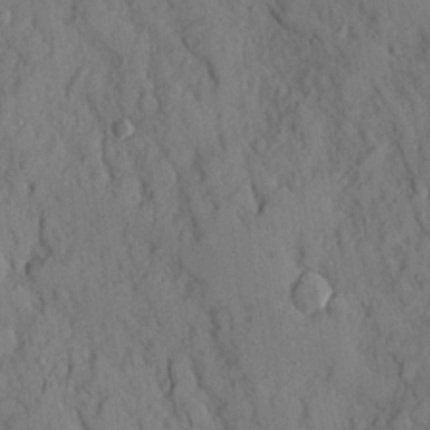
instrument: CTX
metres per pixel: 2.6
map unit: Ave
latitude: 9.7261
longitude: -102.1766
